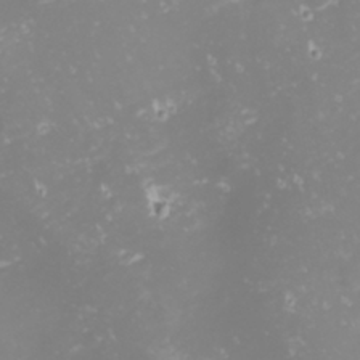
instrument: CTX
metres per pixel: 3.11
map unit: Nhu
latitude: -1.1809
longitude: -80.9325
